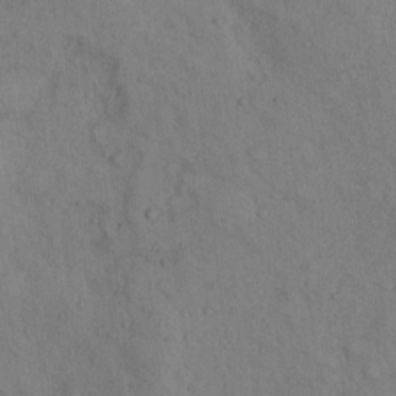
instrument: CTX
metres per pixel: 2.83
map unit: Hto
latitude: 7.3482
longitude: -60.2144
